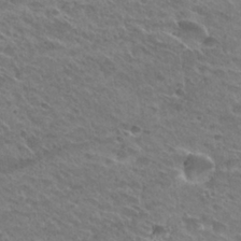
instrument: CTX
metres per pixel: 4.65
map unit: Hto
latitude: 28.6868
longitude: -38.9703
